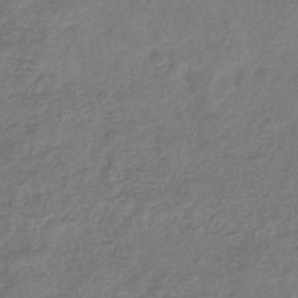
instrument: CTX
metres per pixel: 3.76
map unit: eHb
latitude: -35.8989
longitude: 81.7289
